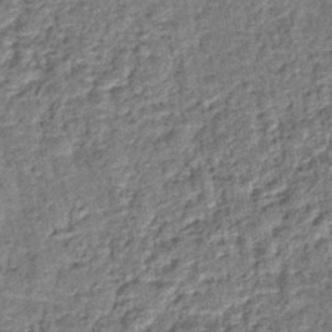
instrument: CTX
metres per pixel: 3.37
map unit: lHb
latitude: -42.4440
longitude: 79.1620
